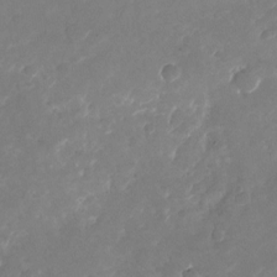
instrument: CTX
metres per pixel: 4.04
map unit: Nhu
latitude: -26.0849
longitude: -72.8191
